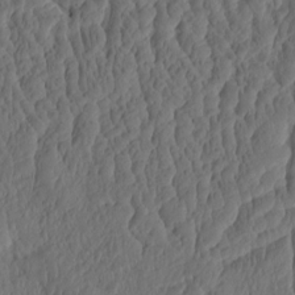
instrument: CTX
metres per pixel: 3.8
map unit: eHh
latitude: -2.6140
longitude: 14.9731
